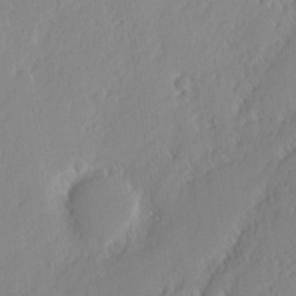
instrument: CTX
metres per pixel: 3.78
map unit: eHh
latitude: 2.2900
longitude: -77.4048
